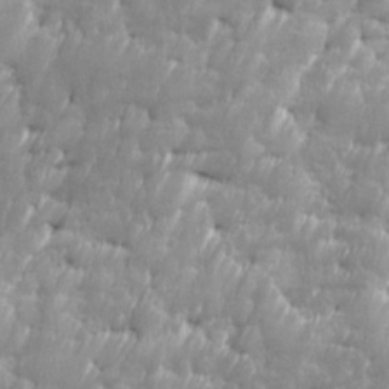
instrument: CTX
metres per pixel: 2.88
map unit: Ave
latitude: 16.2523
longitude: -135.6505
